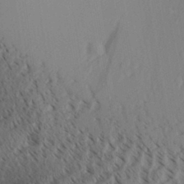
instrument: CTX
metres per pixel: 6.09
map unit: Aa
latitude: 30.7813
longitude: -140.4790
